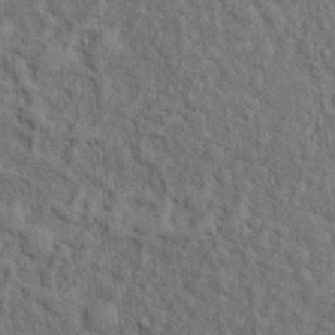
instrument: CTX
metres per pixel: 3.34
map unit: Hto
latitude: 14.1578
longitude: -34.2711
